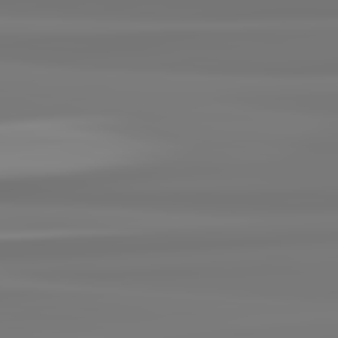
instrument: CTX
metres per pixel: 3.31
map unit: lApd
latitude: 82.1011
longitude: 171.7478
